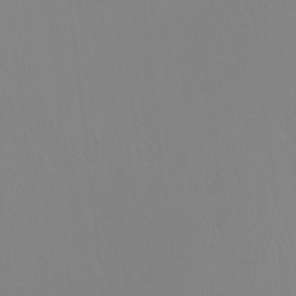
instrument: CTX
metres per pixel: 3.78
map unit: Ht
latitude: -15.1431
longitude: -50.3278
